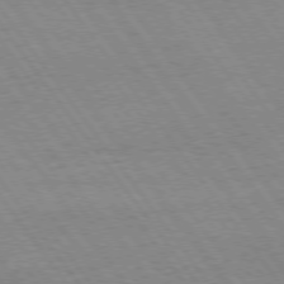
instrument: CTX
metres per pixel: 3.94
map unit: Hpe
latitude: 74.2334
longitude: -141.2914
